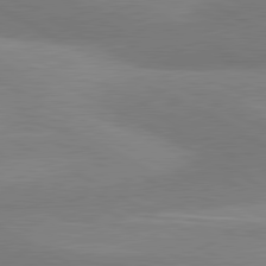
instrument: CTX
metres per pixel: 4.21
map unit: lApd
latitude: 80.8380
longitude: 125.2754
